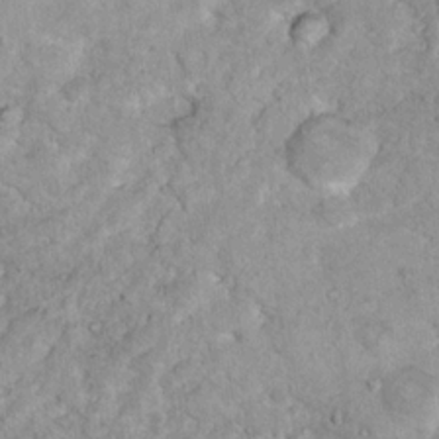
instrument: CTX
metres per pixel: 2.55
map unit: Nhu
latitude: 16.4979
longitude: -31.2726
